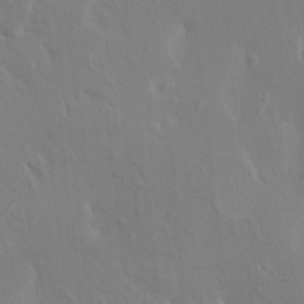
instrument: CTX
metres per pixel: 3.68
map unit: HNhu
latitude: 5.1781
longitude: 4.2361
